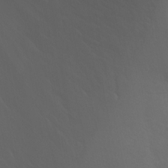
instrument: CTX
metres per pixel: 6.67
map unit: Aa
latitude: -13.0487
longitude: -68.7624
